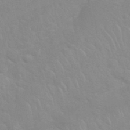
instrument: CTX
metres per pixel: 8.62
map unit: Nhu
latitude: 26.8947
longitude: -61.8772
